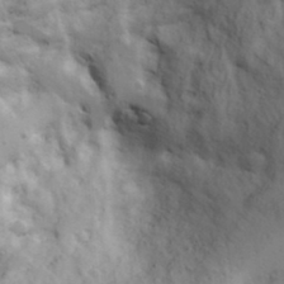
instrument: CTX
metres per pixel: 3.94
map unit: Aa
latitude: 18.4223
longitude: -125.8016
